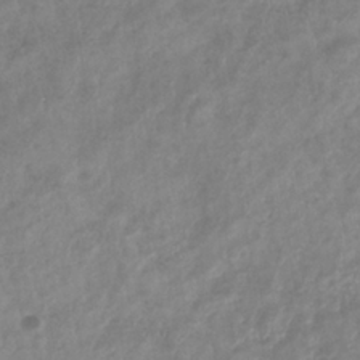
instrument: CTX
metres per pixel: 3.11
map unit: eHb
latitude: -33.0865
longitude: 75.9367
